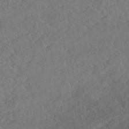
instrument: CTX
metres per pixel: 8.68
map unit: ANa
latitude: -43.1998
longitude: 108.5574
